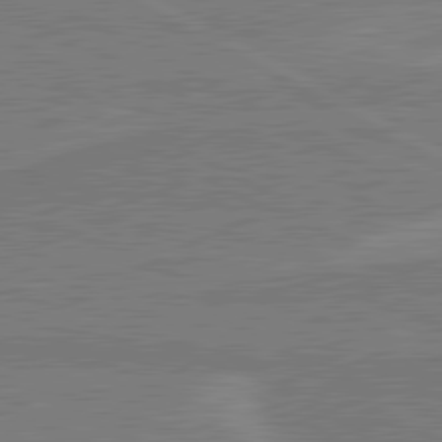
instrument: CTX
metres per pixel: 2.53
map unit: lApd
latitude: 80.8380
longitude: 168.5006
